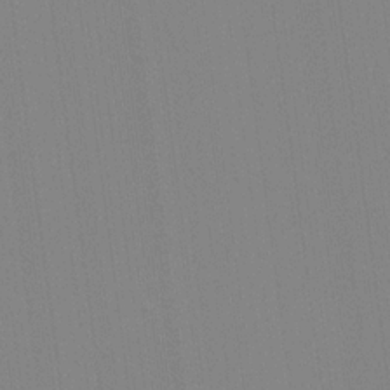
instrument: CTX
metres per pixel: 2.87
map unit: Hve
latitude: 17.9717
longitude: 149.9556
